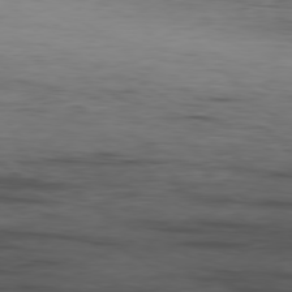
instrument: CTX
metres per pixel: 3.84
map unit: Ap
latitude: -80.0094
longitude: -92.1766
